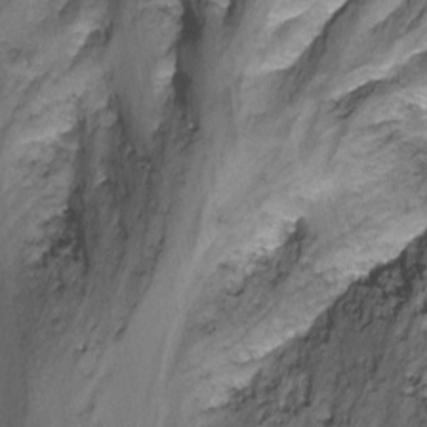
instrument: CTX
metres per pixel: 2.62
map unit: Nhu
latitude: -7.1620
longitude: -50.6679
